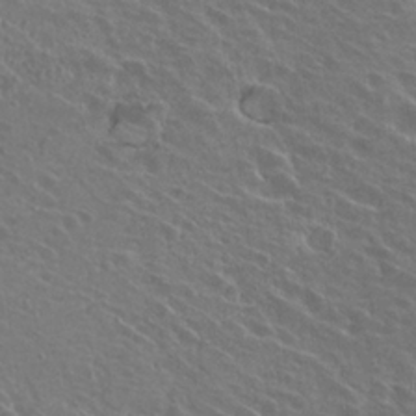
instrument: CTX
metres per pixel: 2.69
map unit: Hto
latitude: 22.4790
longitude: -30.7436
